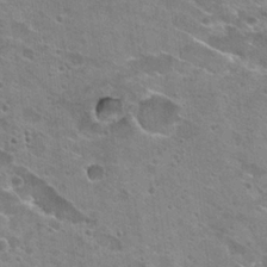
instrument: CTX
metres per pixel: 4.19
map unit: Hto
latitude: 23.0458
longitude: -42.6491
